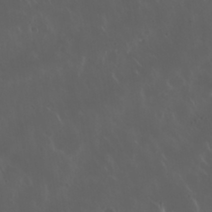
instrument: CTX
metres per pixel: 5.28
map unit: Nhu
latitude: 30.1578
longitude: -58.8947
